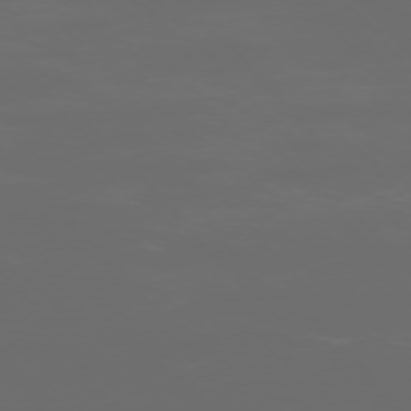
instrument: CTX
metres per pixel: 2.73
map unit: Ap
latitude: -76.4629
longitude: -73.7639
